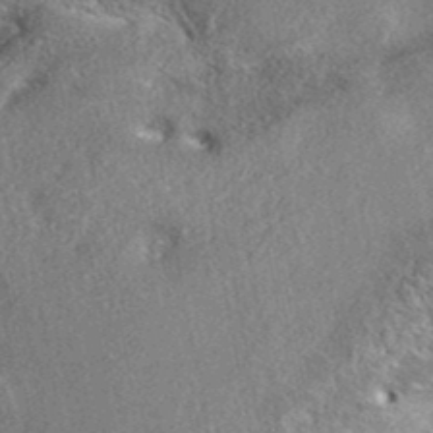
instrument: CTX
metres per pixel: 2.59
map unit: eAb
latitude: 36.8758
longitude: 112.6519
